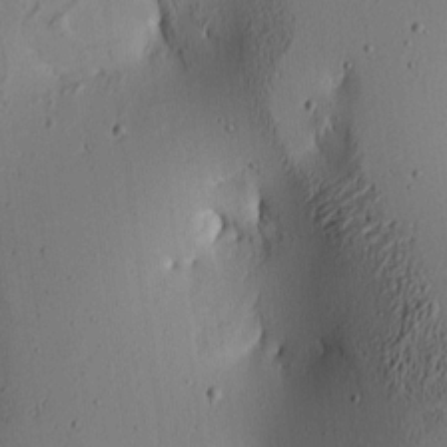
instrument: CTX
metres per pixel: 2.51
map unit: lAa
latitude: 6.2334
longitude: -113.7072
